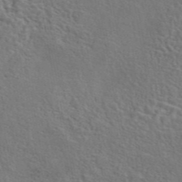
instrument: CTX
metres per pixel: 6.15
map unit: eAb
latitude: 43.8583
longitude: 113.1242
